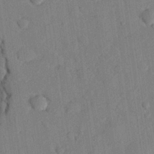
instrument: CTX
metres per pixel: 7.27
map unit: eHh
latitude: 26.0633
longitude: -81.4426
